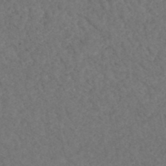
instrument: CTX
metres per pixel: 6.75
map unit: HNhu
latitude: -47.7666
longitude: 96.4818
